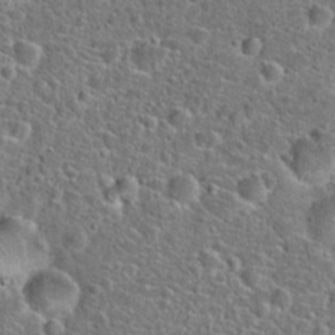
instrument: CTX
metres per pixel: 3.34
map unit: Hto
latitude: 24.0255
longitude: -48.1200
